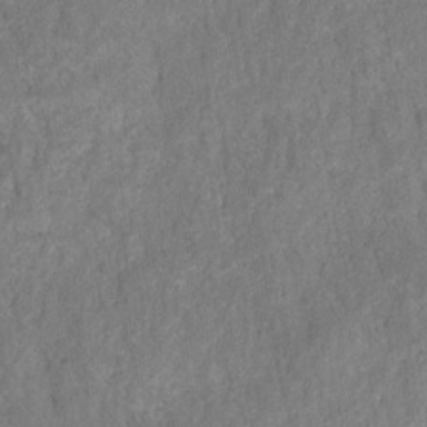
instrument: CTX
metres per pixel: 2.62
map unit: HNhu
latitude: -28.1039
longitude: 73.7477
